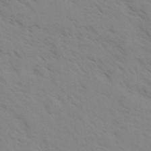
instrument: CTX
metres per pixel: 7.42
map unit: Ave
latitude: -1.3132
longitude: -111.7450
